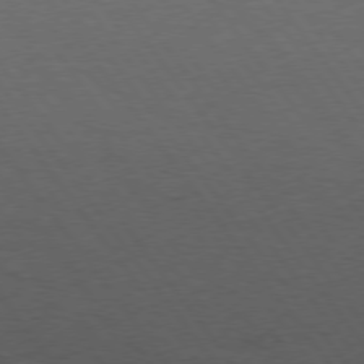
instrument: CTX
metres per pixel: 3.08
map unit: Hpe
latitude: 75.0081
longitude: -141.1781
